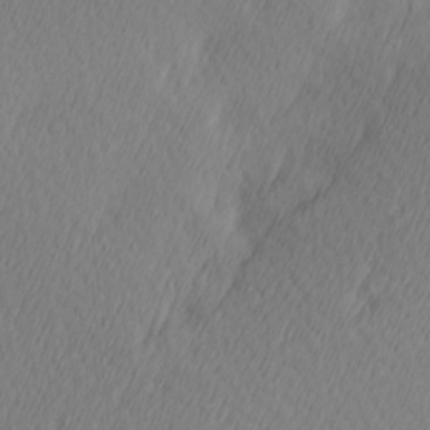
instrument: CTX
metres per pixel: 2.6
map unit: Hve
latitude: 13.1781
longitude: -91.5182
